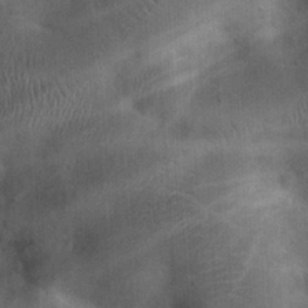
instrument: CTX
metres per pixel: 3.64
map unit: eHh
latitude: 25.6127
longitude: -65.1592
